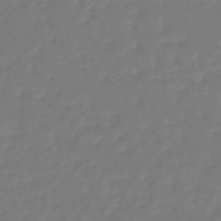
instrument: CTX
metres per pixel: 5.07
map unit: eHb
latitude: -46.4062
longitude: 81.6533
